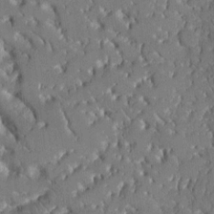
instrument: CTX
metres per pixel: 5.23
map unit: Aa
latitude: 11.4238
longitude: -125.6127
